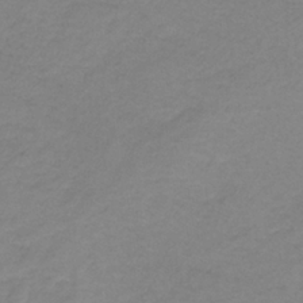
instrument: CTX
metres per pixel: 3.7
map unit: HNb
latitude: -33.8612
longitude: 60.8786
